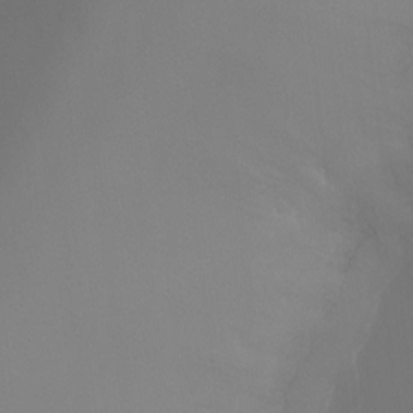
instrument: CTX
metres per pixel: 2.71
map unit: Ht
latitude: -9.2943
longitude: -32.0822
